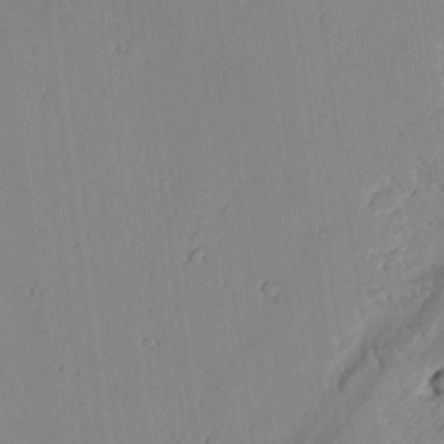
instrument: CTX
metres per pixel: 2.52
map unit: lAvf
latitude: 25.0836
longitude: -110.9703
